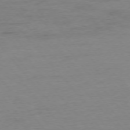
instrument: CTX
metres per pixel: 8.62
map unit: Ap
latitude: -76.3684
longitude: -83.9906
